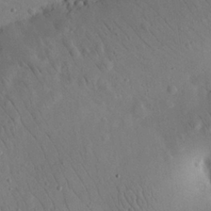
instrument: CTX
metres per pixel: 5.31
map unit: eHh
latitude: 25.1403
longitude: -67.5560
